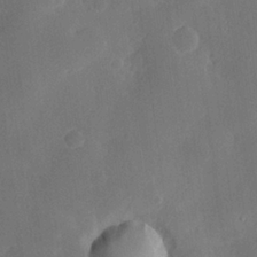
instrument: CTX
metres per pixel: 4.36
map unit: Hve
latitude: 24.7624
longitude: 150.8408
